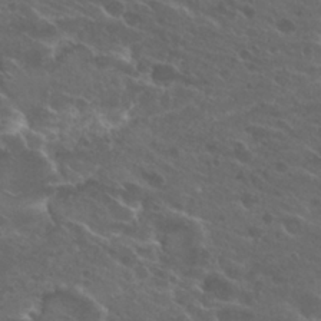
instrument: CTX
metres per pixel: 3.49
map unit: Hto
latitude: 25.5371
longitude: -39.7261
